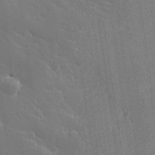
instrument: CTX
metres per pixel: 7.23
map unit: Hve
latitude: 26.6113
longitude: 144.3117
